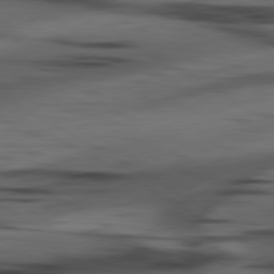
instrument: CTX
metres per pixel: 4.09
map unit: lApd
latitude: 80.5924
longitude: -84.3656
